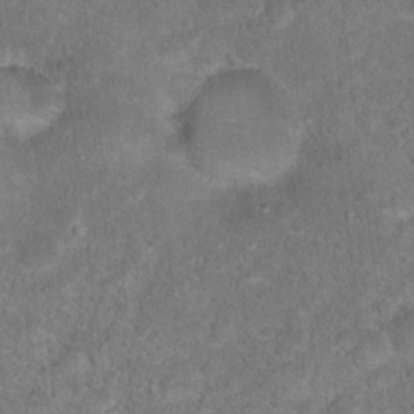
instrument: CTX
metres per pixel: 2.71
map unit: Hto
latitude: 17.8961
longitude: -37.3293
